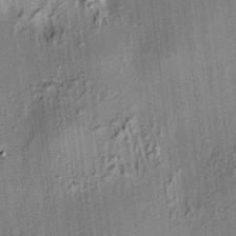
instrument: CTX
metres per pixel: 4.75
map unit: HNhu
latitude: 7.7827
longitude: 14.0472
